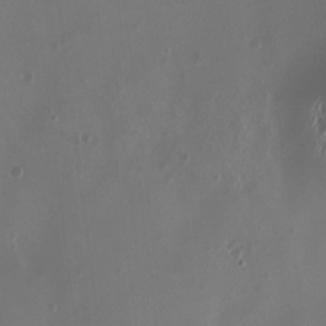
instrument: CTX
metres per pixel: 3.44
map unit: HNhu
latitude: -2.4440
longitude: -0.9136
